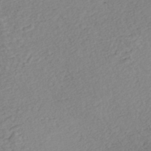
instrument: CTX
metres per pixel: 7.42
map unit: Nhe
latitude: -47.0864
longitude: -172.0444
